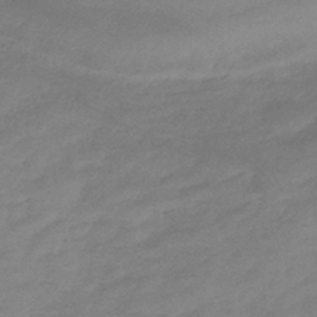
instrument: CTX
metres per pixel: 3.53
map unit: eHb
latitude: -41.1620
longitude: 84.2739
